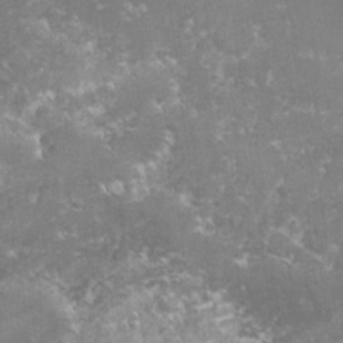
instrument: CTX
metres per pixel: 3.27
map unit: lHvf
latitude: -15.9556
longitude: -100.6491
